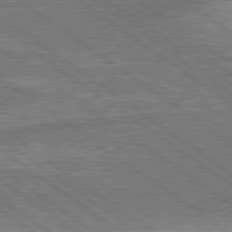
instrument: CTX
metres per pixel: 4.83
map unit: lApd
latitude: 79.3482
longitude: 173.5021
